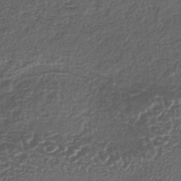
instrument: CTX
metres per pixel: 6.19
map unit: lHb
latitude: -35.4076
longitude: 63.5777
